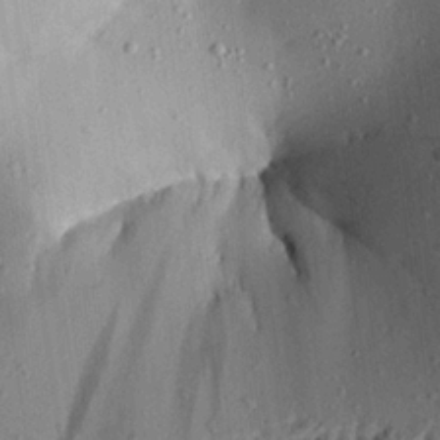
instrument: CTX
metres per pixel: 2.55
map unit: Aa
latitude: 20.8947
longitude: -148.0255
